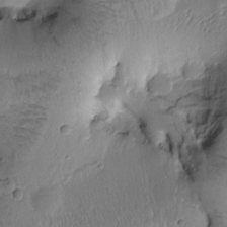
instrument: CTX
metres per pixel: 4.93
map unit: Htu
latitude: -0.7653
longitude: 170.7463
